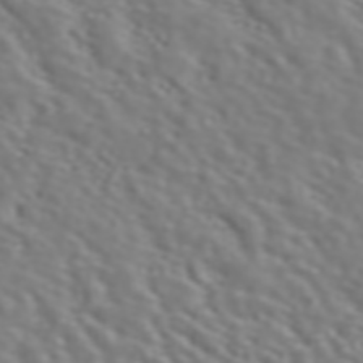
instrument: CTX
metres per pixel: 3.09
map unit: ANa
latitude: 45.8394
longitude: 49.0865
